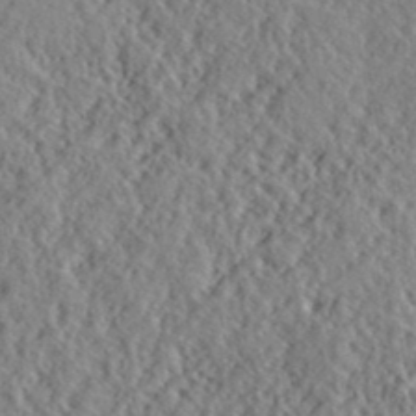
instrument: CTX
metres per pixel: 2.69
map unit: lHvf
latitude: 40.5167
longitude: -88.8002
